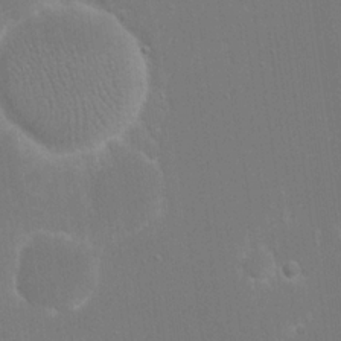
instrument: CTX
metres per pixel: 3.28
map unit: eHh
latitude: 19.7449
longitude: -69.6505
